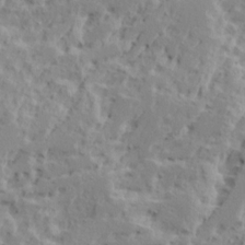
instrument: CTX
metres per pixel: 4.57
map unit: Ave
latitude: 15.7828
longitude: -137.9339
